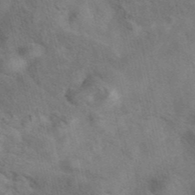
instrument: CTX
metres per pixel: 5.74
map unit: eAb
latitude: 42.1200
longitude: 108.7085
